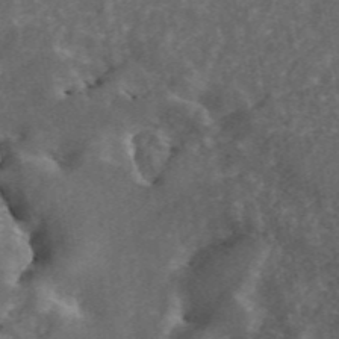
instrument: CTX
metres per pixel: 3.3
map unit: ANa
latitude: 44.8002
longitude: 30.2172
